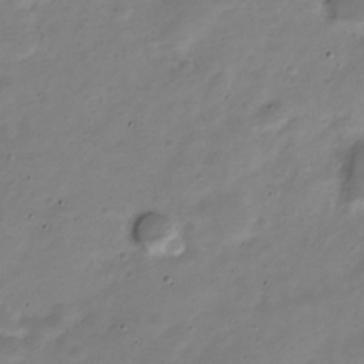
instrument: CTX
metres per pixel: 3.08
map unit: Nve
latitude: -22.5574
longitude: 105.2565
